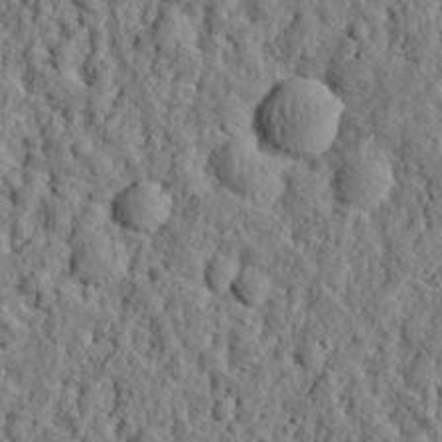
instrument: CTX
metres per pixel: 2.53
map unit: eHh
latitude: 26.0633
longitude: -78.4979
